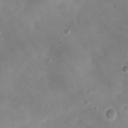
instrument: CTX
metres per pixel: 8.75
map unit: Ht
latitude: -3.4076
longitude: -19.6505
